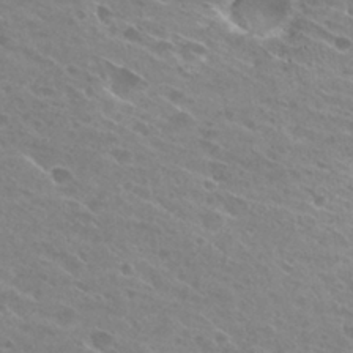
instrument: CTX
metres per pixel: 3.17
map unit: Hto
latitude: 28.3089
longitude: -43.9717
